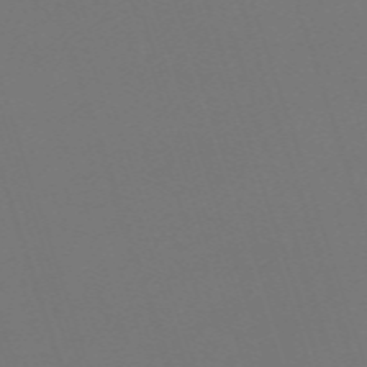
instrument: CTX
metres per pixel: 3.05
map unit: eHh
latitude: -63.0297
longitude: 51.6911
